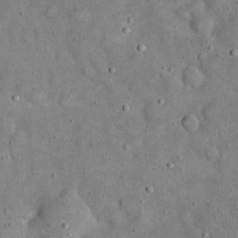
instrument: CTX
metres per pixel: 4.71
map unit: eHh
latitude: 19.9150
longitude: -61.1214
